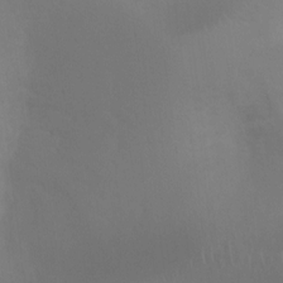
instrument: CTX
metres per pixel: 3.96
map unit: Ht
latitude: 2.4223
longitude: -25.1781
